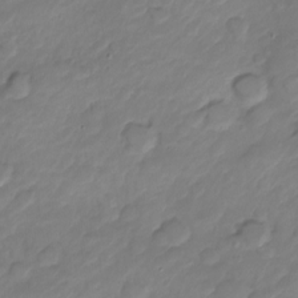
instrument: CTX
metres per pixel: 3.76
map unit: Nve
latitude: -17.3699
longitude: 106.4818
